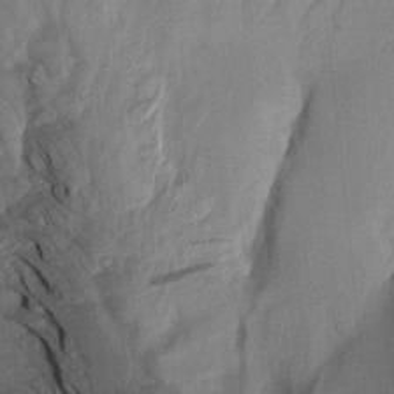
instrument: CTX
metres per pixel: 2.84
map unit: Aa
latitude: 20.1767
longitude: -147.4994
